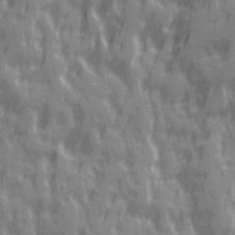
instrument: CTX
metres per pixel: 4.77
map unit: Ave
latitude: 20.0633
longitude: -132.4034
